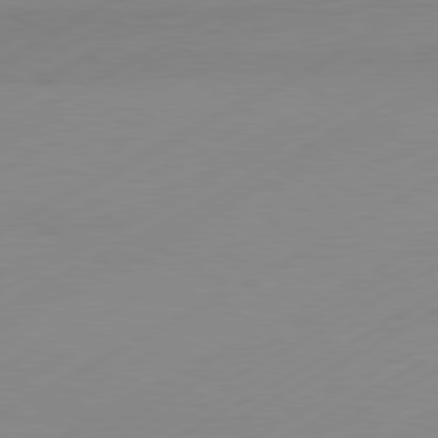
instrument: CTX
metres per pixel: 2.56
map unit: Hpe
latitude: -81.5588
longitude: 13.4266
